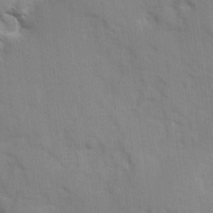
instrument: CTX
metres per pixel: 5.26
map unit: Ave
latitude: 12.8947
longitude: -101.3104
